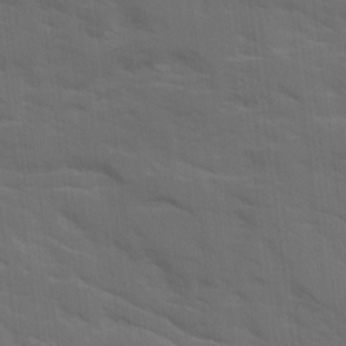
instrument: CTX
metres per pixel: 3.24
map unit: Ave
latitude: 18.3656
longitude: -130.5735
